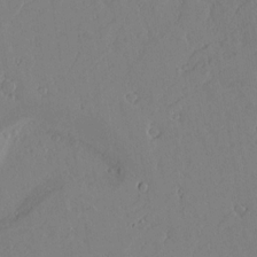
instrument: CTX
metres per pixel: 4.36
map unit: lAvf
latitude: 16.9325
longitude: -126.2334
